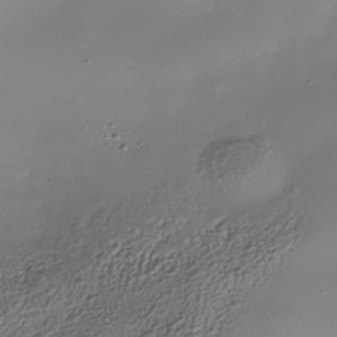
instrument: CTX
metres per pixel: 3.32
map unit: Nhe
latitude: -38.6141
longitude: -118.1389
